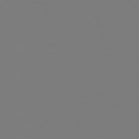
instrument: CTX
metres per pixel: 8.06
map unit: Hpe
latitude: 76.3467
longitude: -132.5546
